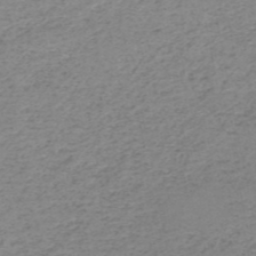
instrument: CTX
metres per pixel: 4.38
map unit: HNb
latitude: -51.5777
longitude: -52.6869
